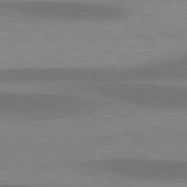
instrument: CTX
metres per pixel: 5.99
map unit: lApd
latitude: 78.8947
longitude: -47.6505
